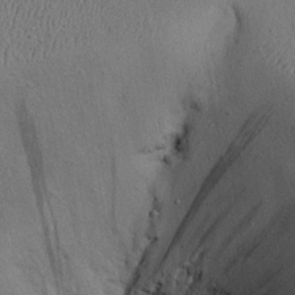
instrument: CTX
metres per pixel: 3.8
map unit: eHh
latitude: 24.2522
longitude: -71.6127
